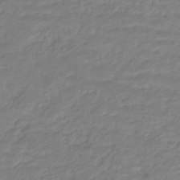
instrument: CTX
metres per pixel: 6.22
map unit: HNhu
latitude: -45.5210
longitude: 98.2172
